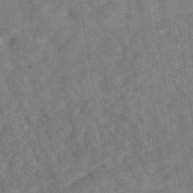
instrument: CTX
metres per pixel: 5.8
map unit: eAb
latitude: 34.5734
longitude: 108.4251
